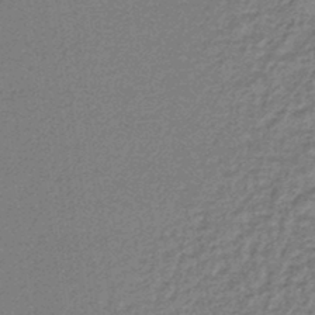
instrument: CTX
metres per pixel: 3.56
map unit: lHb
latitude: -43.7666
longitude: 66.7652
